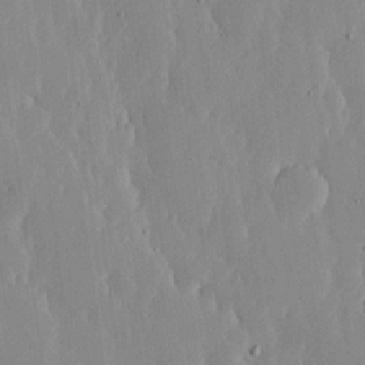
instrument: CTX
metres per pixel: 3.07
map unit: lHvf
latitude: 17.2537
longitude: -115.0647
